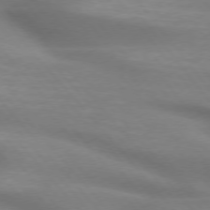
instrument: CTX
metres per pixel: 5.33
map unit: lApd
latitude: 75.0836
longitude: -60.4223
